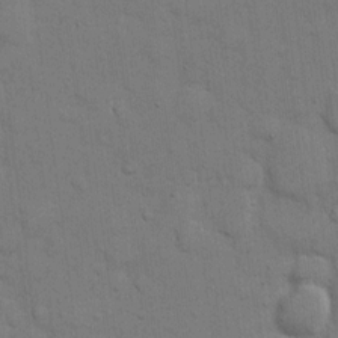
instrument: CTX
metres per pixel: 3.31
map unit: eHh
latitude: 11.2159
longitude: -67.1781
